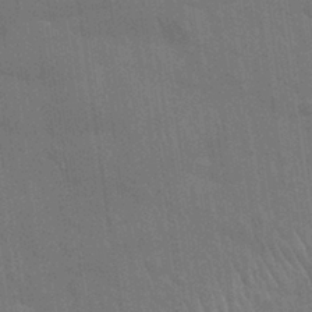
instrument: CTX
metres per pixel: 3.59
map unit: Nhu
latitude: 27.9906
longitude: -64.3278
